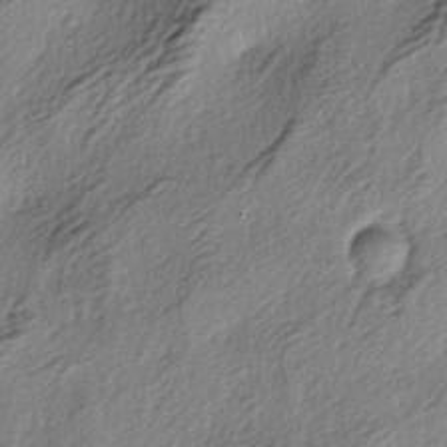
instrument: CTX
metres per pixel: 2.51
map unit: lAa
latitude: -3.9745
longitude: -123.7261
